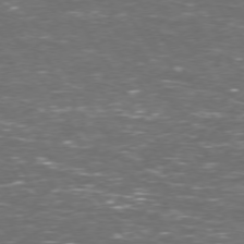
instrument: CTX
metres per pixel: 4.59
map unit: Hpe
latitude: 72.8758
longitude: -124.5734
